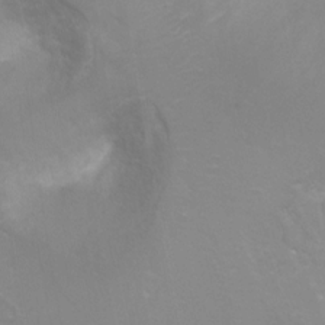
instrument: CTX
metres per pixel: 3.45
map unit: Ht
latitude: -1.7100
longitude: -32.5924
